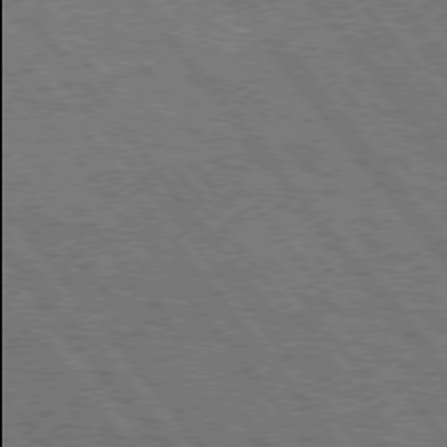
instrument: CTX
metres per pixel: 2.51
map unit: Hpe
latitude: 75.1025
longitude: -149.9906
